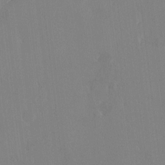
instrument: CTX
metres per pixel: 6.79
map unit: HNhu
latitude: 7.0269
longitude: 2.8974
